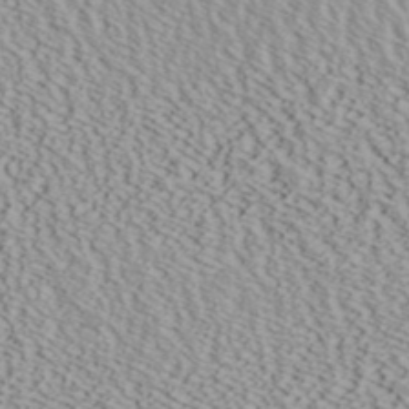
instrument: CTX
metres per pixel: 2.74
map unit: ANa
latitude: 40.9513
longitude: 18.8219
